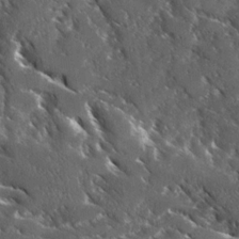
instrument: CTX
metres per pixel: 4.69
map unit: Ave
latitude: 17.3482
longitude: -130.0255
